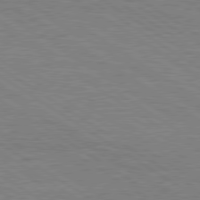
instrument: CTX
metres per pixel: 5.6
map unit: lApd
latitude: 79.4805
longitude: 168.0850
